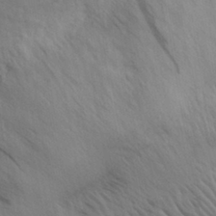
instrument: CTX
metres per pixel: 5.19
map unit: eHh
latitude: 29.8394
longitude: -75.5749
